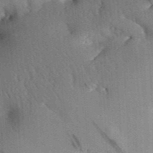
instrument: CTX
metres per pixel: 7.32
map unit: Aa
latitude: 31.1026
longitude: -142.1389
